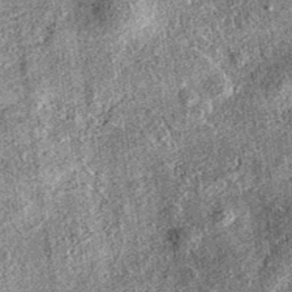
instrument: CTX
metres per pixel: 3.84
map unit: eAb
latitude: 36.6112
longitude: 109.1053
